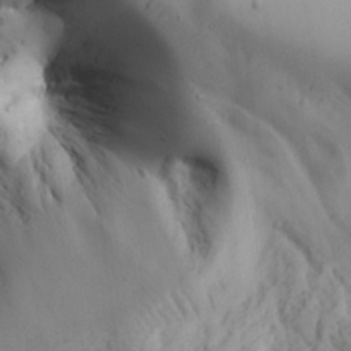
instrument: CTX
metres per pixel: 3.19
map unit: Nhu
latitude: 27.7072
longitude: -72.0255
